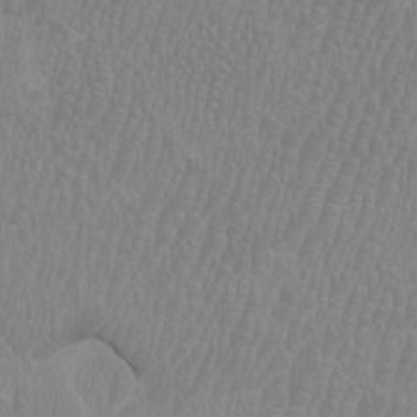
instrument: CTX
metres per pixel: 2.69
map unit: HNhu
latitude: 0.1955
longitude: -0.9891
